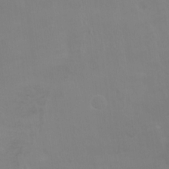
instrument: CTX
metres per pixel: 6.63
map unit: Ht
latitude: -9.4832
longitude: -45.6883
